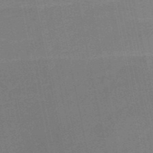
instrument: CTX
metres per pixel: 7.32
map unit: HNb
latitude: -50.6329
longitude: -42.3467
